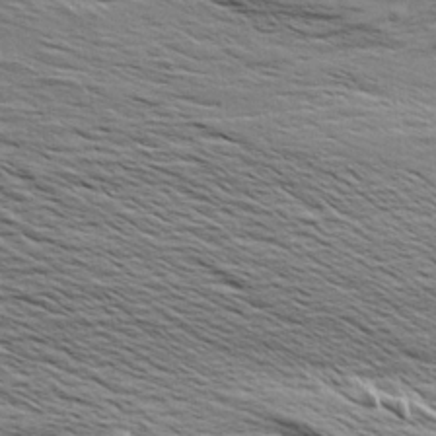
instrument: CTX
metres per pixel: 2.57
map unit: Aa
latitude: 9.1781
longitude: -140.1011
